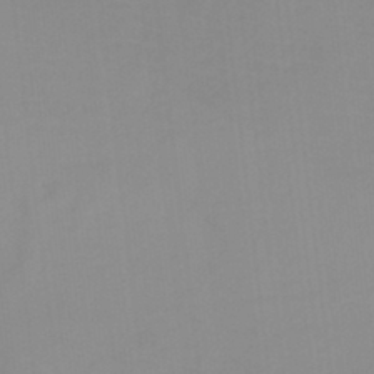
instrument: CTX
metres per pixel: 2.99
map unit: HNb
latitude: -33.7478
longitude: 57.7855
